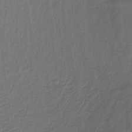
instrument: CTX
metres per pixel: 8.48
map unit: lHb
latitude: -35.0864
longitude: 64.5952
